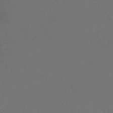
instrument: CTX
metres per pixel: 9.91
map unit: lHb
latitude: -42.8785
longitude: 68.4062
